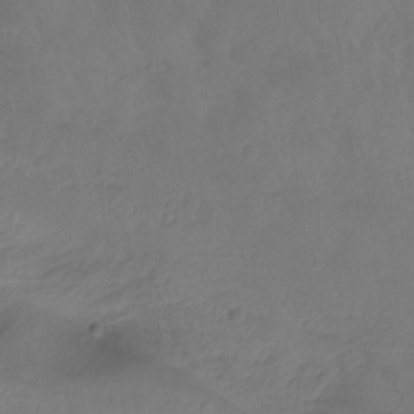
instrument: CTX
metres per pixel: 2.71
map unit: Aa
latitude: -10.7463
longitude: -68.9513
